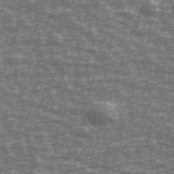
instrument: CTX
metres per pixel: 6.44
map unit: Ave
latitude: 40.4601
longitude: -113.2537
